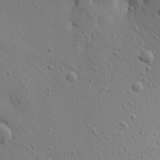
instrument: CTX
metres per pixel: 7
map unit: Aa
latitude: 19.1592
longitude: -141.9906
